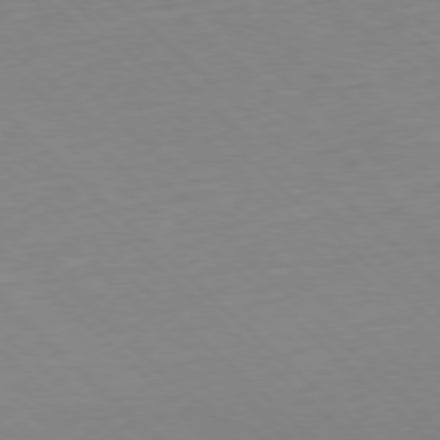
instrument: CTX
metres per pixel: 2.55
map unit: Hpe
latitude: -77.9178
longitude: 13.4455
